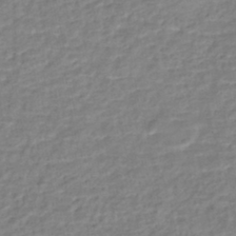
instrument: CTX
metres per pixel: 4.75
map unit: Nhe
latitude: -46.1417
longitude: 152.2739
